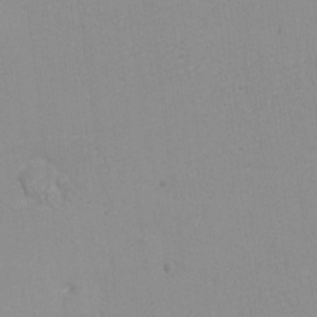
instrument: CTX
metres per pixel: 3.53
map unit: eHh
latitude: -6.7652
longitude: -80.3656
